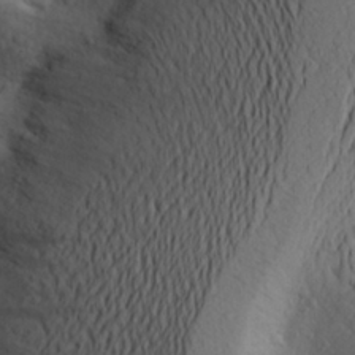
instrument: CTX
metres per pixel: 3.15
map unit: Aa
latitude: 25.2348
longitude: -146.8380
